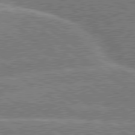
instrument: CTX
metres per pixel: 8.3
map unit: lApd
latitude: 79.9717
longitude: -145.0836
